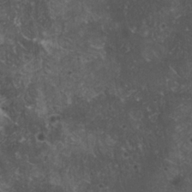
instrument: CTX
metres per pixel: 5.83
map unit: HNhu
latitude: 2.6490
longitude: 4.0850
